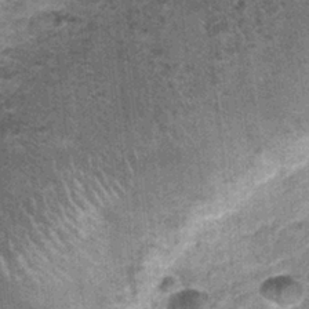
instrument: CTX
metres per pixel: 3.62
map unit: Nhu
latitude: 0.8946
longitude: -17.3103
